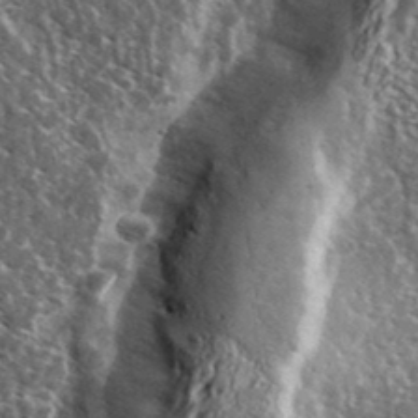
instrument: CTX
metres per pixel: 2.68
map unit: Ave
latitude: 37.3671
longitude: -110.2901
